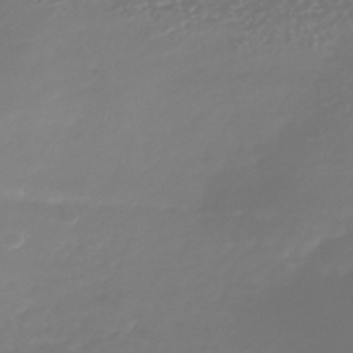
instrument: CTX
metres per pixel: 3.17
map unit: Nhu
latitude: -41.4265
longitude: -84.7246
